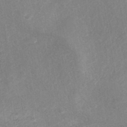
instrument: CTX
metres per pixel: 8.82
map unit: Nhe
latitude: -41.7477
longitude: -110.3467
